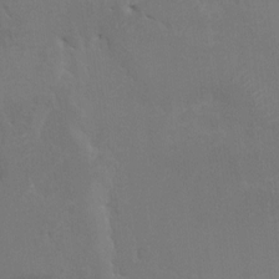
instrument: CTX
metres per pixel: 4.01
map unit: HNhu
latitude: 8.3090
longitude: -3.9150
